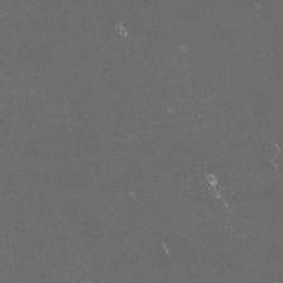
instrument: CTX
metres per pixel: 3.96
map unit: lHvf
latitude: -14.0850
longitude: -103.4615
